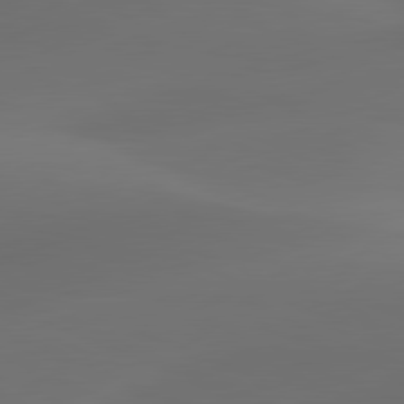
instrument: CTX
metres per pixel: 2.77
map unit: lApd
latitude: 80.6868
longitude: -83.9528
